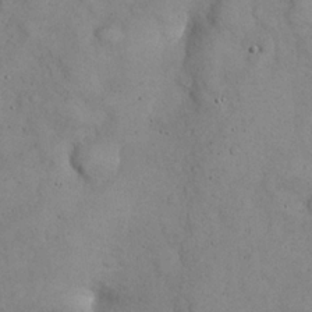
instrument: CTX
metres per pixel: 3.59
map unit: eHh
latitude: 22.7813
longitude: -58.8947
